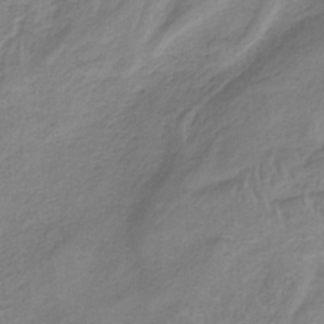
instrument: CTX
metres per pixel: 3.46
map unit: HNb
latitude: -34.2928
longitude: 58.9919
